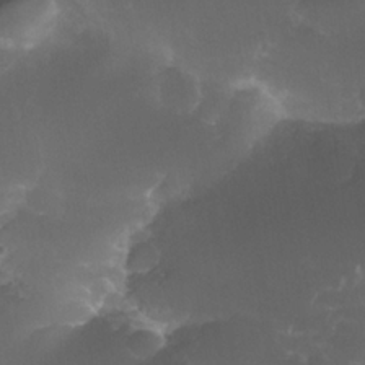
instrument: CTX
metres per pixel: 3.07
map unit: Nhe
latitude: -35.2376
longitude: -146.3090
